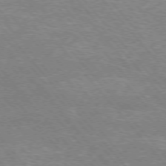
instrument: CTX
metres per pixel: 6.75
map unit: Hpe
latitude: -76.5952
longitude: -13.5938
